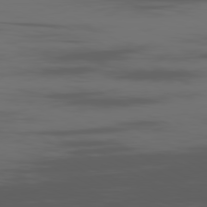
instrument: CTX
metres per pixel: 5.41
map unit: Ap
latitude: -80.9164
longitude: -62.3279
